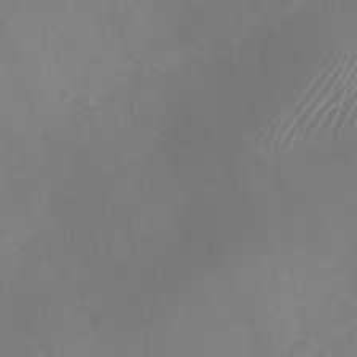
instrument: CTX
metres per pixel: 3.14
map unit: Nhu
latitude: -27.9178
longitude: -63.4049
